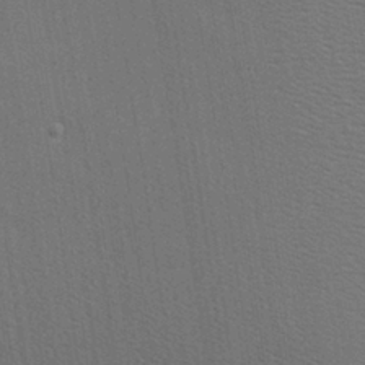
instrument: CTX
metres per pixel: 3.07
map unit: Nhu
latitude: 0.0822
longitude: -78.0633
